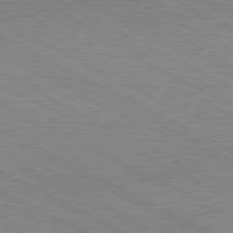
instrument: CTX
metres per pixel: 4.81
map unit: Hpe
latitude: -81.0865
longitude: 17.6533
